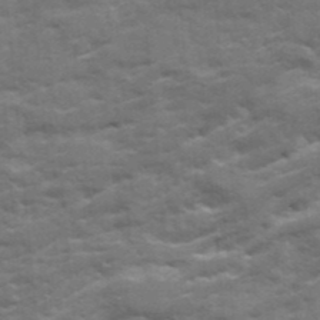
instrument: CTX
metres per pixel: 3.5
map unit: Ave
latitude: 19.5749
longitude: -129.9717
